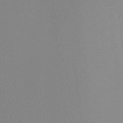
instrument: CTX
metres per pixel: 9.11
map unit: Ht
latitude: -16.1606
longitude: -50.2144
